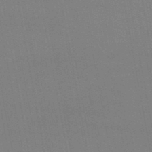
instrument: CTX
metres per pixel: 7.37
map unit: lHb
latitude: -46.7841
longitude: 70.6708
